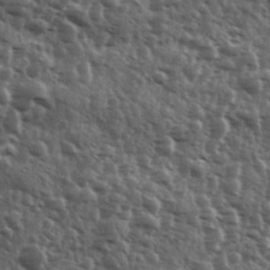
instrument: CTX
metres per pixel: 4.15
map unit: Ave
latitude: 11.4427
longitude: -102.9325
